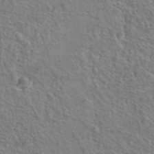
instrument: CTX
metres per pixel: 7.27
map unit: Hto
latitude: 38.3656
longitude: -44.7246
